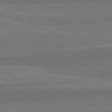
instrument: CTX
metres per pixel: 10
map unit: lApd
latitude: 82.1388
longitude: 176.4818
